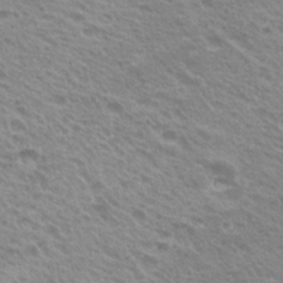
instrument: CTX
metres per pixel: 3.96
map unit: Hto
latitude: 23.0647
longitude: -31.4238
